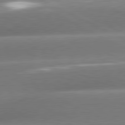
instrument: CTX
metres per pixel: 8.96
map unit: lApd
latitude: 81.3482
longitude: -159.1214
